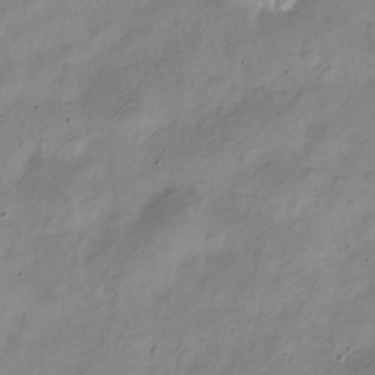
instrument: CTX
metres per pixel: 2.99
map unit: Nve
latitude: -23.3510
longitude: 106.8219
